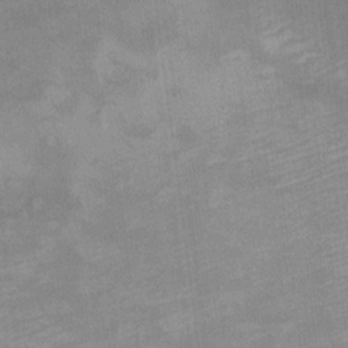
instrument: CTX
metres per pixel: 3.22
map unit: Ht
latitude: 6.3467
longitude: -36.6869
